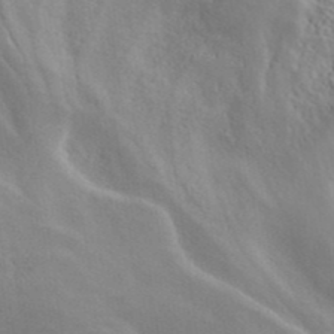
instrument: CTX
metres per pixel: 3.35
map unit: ANa
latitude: 42.5546
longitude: 50.2550
